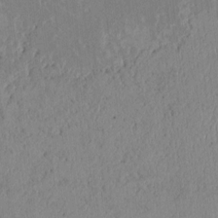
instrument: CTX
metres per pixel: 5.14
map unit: Htu
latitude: 2.5545
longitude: 148.9542
